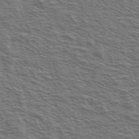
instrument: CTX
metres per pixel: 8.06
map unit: Ave
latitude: 37.9150
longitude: -109.2914
